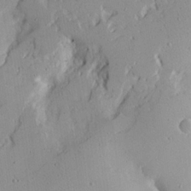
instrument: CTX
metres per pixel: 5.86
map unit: Ave
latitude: 21.9150
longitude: -131.4238
